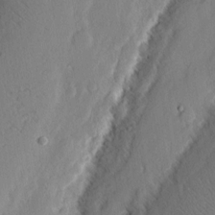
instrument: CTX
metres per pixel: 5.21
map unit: eHh
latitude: 2.9891
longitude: -77.4237
